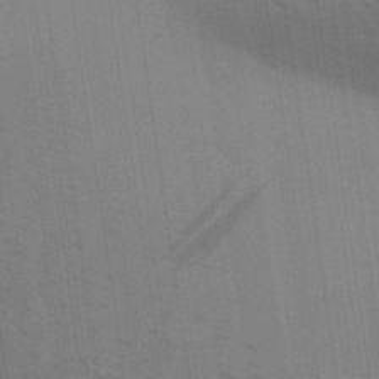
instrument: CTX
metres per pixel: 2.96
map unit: Aa
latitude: 31.7450
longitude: -139.6883
